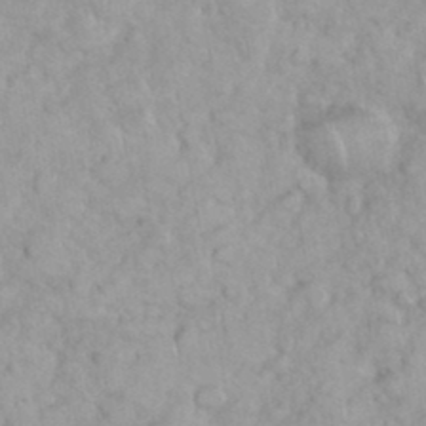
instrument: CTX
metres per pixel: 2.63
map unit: eHh
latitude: 35.7827
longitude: -62.9703
